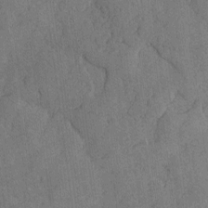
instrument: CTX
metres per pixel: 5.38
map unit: lAvf
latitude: -4.6140
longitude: -109.1025
